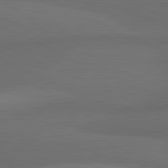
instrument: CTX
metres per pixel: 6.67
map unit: lApd
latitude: 82.0255
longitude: 157.6911
